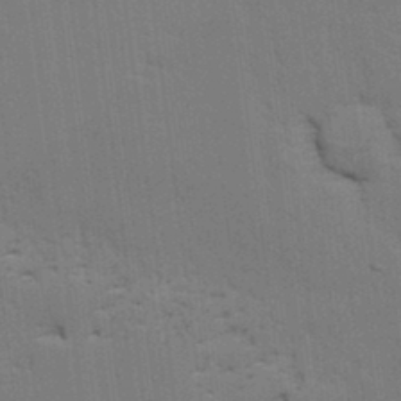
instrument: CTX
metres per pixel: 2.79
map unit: lAvf
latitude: 26.1200
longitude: -111.7261
